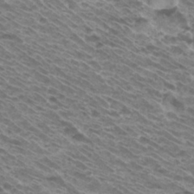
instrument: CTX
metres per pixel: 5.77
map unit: Hto
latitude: 32.8947
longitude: -40.5545
